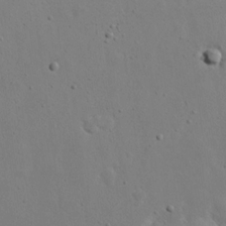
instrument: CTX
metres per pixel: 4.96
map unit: eHh
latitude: 19.5938
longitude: -71.8016
